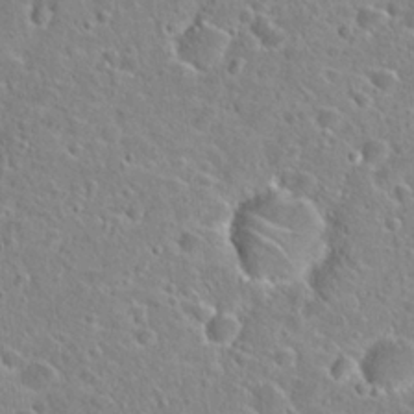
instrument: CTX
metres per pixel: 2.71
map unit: Hto
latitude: 24.1955
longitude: -46.4601
